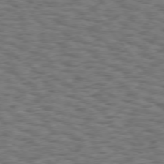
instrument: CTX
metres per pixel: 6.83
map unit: Hpe
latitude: 75.3104
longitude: -135.0080
